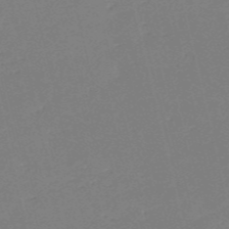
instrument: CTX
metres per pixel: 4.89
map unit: HNb
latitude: -54.3873
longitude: -39.6316
